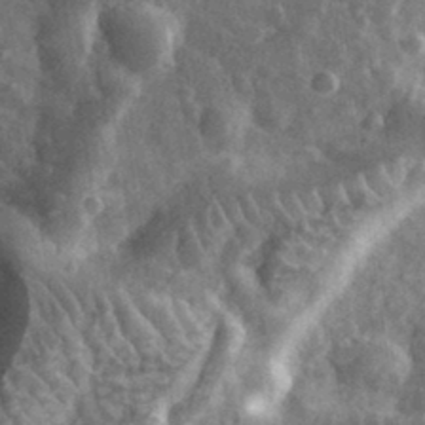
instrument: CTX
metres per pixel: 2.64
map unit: eHh
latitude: 33.9528
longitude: -80.0633
